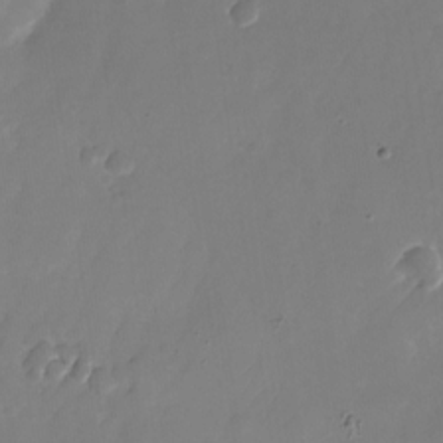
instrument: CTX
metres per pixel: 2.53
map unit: Nhu
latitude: -26.6707
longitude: -71.5749
